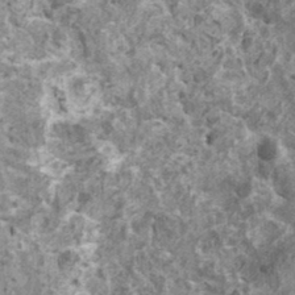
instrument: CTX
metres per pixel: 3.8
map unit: HNhu
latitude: 1.7071
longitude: 5.1620
